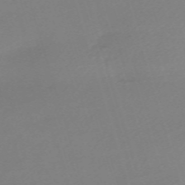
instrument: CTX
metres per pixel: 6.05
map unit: eHh
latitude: -62.2739
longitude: 52.7841
